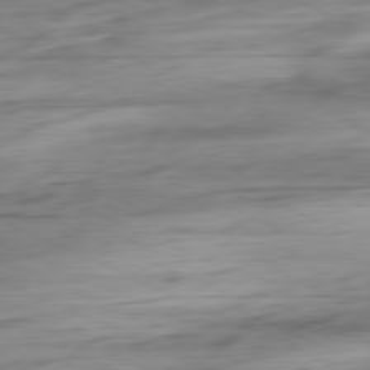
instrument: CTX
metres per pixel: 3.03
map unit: Ap
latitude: -81.2376
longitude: -68.0255
